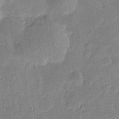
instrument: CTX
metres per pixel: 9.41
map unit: eHh
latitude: 4.4412
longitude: -70.9891
